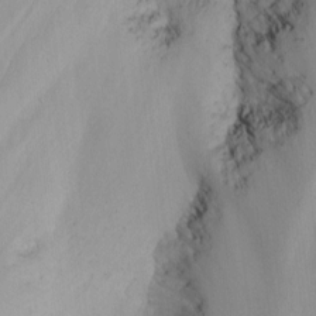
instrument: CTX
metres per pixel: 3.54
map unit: Nhu
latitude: -6.7463
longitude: -66.3089
